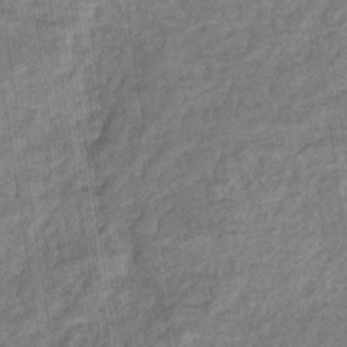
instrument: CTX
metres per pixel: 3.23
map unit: eHb
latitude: -36.5951
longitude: 79.5210
